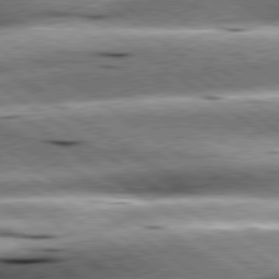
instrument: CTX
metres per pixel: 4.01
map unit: lApd
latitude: 79.6127
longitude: -141.4615
